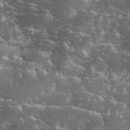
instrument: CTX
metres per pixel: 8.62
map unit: eHh
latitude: 34.6112
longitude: -65.6694
